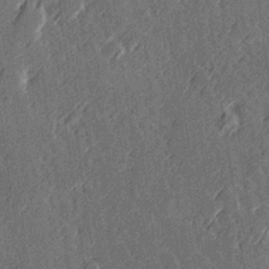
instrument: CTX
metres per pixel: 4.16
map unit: Hve
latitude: 26.9325
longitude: 145.6344
